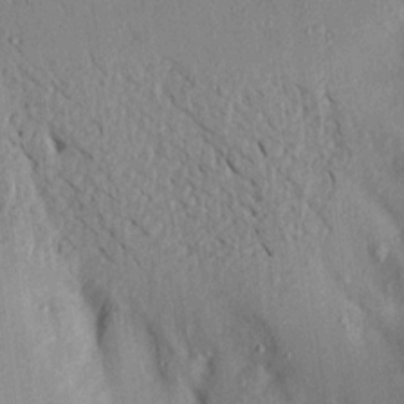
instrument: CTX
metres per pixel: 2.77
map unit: Aa
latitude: 16.2523
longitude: -148.1956
